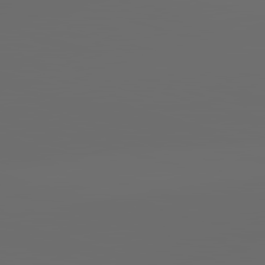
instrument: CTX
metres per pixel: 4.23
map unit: lApd
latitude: 83.6316
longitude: -129.3482
